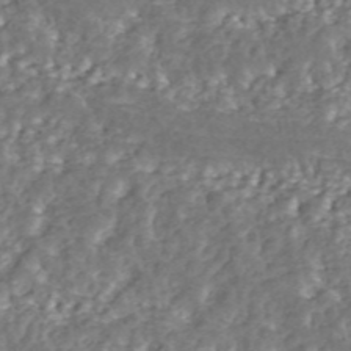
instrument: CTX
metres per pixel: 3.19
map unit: ANa
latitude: 45.7261
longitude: 37.1053
